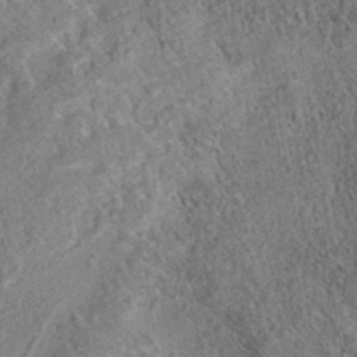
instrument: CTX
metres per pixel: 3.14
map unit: eAb
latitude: 36.2712
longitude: 113.1431
